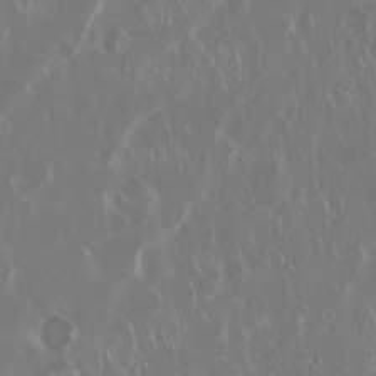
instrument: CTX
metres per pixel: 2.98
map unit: Nhu
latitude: 29.6127
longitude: -60.6679
